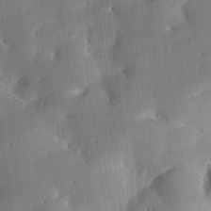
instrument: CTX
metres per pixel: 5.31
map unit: eHh
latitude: 28.8380
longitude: -81.8394
